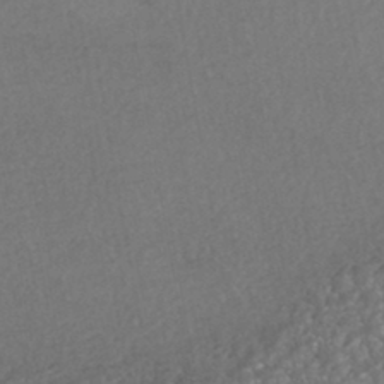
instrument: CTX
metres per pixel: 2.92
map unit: HNhu
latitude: -44.8219
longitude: 94.9919
